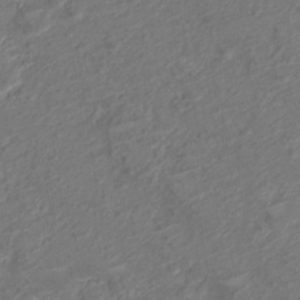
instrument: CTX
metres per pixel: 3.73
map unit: Nve
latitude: -19.4076
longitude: 106.1795
